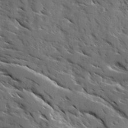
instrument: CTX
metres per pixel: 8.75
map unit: Ave
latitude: 16.7813
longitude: -130.7436
